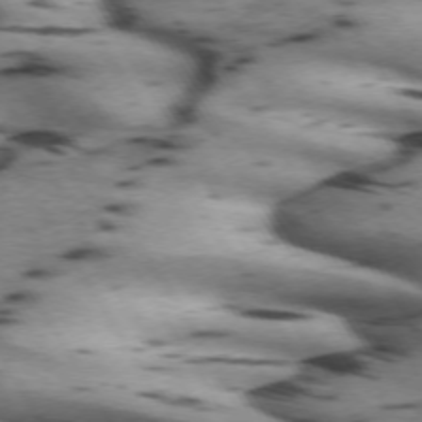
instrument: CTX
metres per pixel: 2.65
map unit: lApd
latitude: 71.8016
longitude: -52.6680
